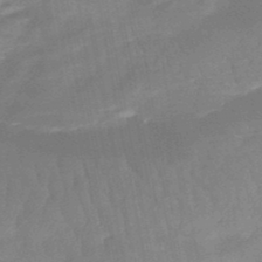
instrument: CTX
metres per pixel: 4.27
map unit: eHb
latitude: -45.4643
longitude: 85.5399
